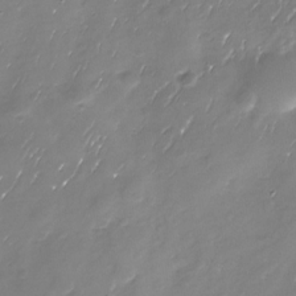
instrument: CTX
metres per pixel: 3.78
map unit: Nhu
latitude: -29.8989
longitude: -77.4804
